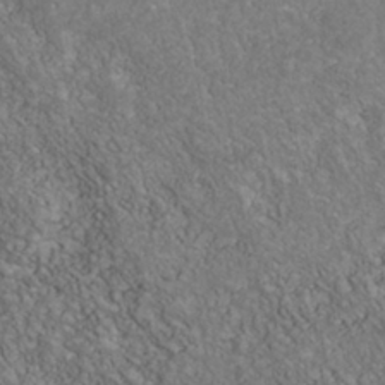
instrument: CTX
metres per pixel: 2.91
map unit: Nhu
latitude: -39.7856
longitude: -83.5560
